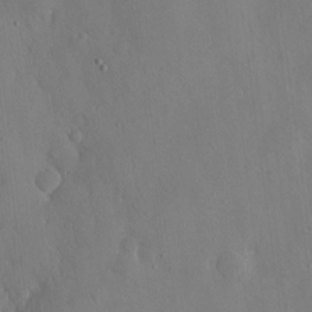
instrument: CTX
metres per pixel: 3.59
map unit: eHh
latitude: 12.9136
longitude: -71.6127
